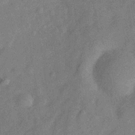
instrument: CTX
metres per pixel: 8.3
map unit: Hve
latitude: -30.9352
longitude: 91.7289
